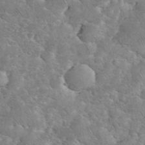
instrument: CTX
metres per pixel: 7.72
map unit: eHh
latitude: 35.4237
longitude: -65.1592
